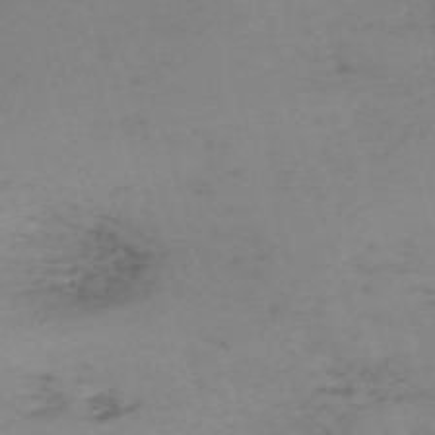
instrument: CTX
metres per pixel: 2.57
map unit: eHh
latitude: -61.7289
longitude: 51.1809
